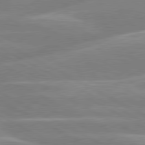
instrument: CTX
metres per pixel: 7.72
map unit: lApd
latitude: 80.3278
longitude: -134.9324
